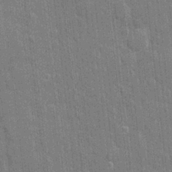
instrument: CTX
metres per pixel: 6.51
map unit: eHh
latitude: 5.9528
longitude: -74.5168
